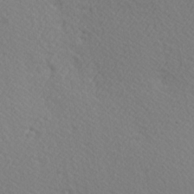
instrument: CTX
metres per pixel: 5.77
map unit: Hve
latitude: 3.0836
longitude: -124.2711
